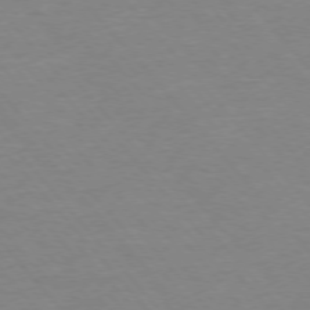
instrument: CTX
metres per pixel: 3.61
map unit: Ap
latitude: -76.8975
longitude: -88.6680
